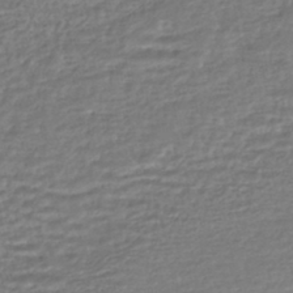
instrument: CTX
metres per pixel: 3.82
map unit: HNhu
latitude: -45.3132
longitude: 101.0486
